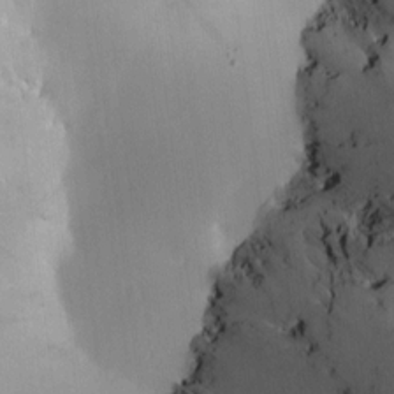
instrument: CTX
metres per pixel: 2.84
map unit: HNhu
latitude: 5.8205
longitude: 3.7666
